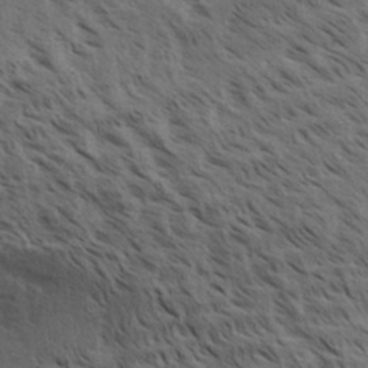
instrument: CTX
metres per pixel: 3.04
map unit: Aa
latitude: 32.2334
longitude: -140.1955
